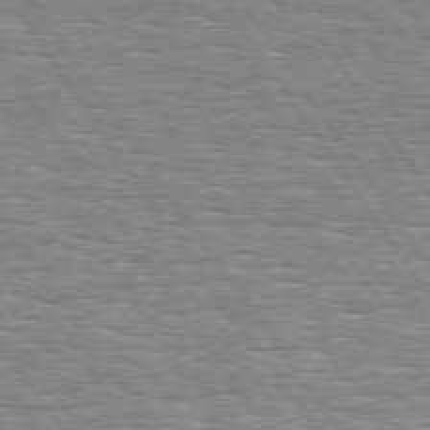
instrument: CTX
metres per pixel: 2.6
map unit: Hpe
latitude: 74.2900
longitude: -137.9717
